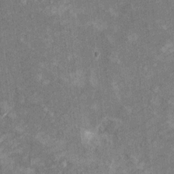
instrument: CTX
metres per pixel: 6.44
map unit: Hto
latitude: 10.1578
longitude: -37.2348
